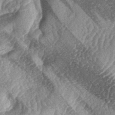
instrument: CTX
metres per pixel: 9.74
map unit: lAa
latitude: -4.3684
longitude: -127.0837
